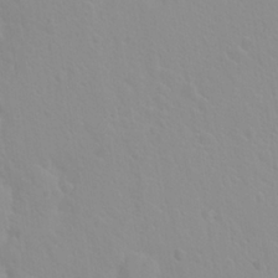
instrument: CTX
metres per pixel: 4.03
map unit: Hto
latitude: 20.3090
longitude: -33.8394
